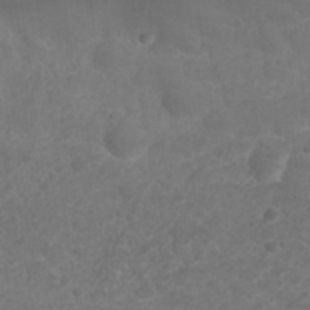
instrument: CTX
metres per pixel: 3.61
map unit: Nhu
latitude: 26.0444
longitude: -52.5924
